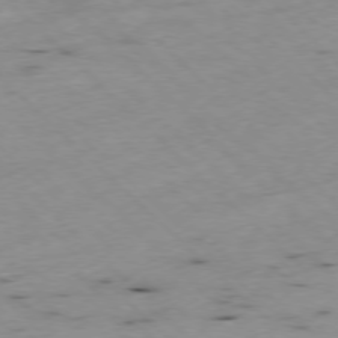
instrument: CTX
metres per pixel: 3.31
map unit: Ap
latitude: -77.4643
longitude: -60.8002
